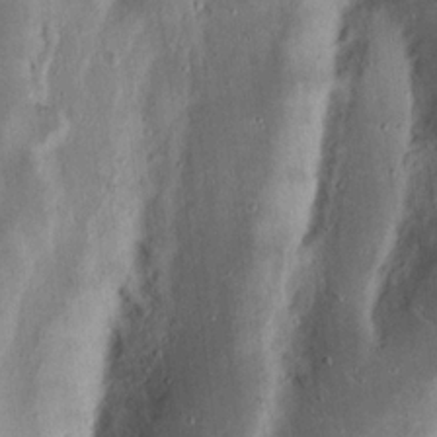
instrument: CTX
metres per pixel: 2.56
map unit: Nhu
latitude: 18.9513
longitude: -73.0081
